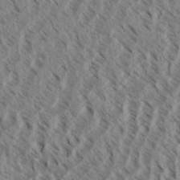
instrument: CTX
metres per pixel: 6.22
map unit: eHh
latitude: 34.4790
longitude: -139.6505
